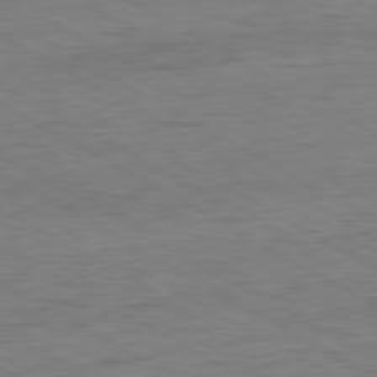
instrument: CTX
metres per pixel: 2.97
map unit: Ap
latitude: -81.1620
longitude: -78.7058
